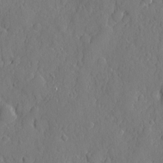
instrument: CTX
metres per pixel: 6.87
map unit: eHh
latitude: 6.1389
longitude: -75.2348
